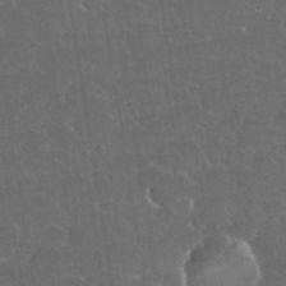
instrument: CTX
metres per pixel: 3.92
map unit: eHh
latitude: 36.8191
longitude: -61.3859
